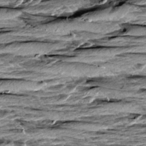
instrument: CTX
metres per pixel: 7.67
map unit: Aa
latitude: 8.8002
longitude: -138.3089
